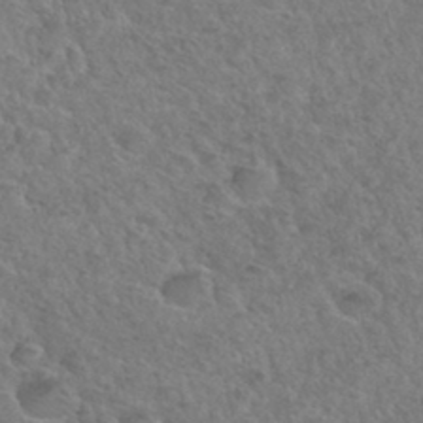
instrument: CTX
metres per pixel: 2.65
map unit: Hto
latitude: 32.6868
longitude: -49.7450
